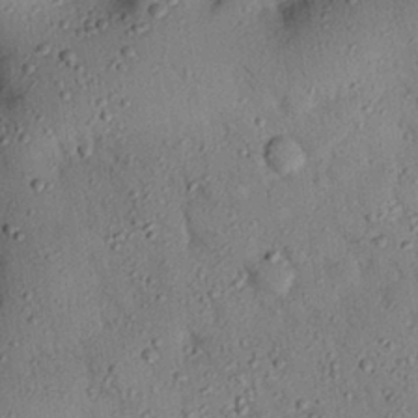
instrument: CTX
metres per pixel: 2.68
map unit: eHh
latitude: 26.1956
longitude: -75.9150
